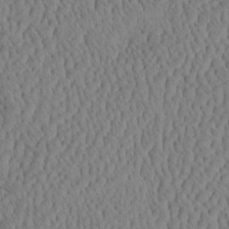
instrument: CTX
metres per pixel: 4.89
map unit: eHh
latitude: -3.5399
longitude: 15.2565
